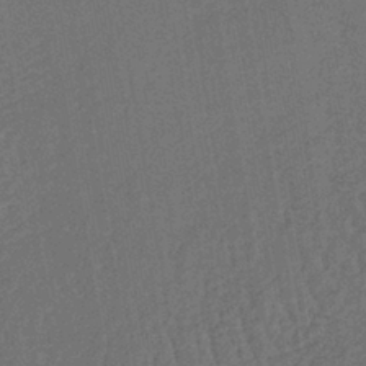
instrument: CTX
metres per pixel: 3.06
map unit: lHb
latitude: -39.7289
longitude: 63.7288
